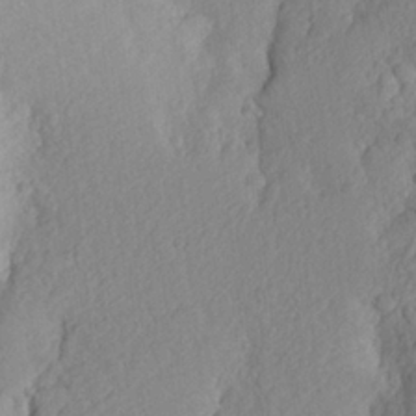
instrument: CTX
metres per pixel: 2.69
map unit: Aa
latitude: 25.4237
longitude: -147.0837
